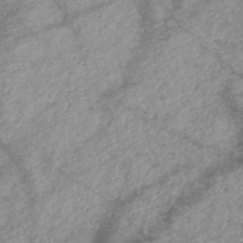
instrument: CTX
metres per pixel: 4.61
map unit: HNb
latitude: -48.8030
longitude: -40.7246
